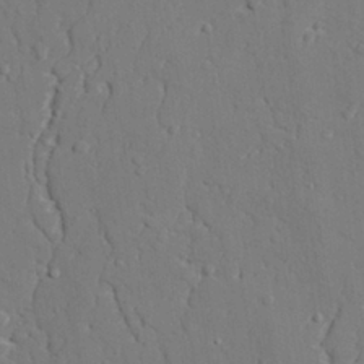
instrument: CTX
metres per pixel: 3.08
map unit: lAvf
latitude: 27.5938
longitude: -109.1592
